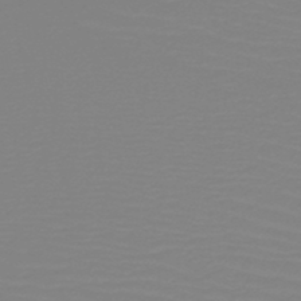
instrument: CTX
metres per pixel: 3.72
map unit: HNb
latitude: -49.0865
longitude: -51.3481
